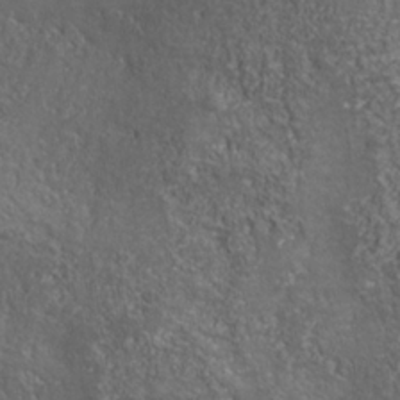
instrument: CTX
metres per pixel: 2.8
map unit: Nhu
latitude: -37.7288
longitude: -80.2333
